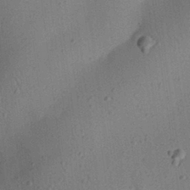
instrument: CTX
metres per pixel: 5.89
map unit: eHh
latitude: 24.8002
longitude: -70.4412
